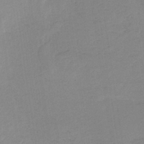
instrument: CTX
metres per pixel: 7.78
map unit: HNb
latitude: -33.6155
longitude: 64.4629
